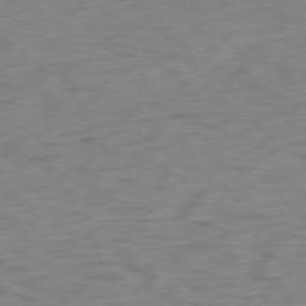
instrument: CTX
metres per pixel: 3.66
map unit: Ap
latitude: -78.2172
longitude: -78.4601
